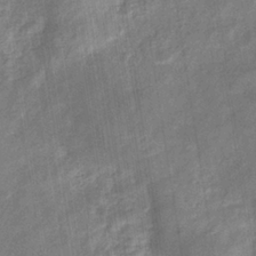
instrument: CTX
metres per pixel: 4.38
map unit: eHb
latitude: -34.8975
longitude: 74.8597
